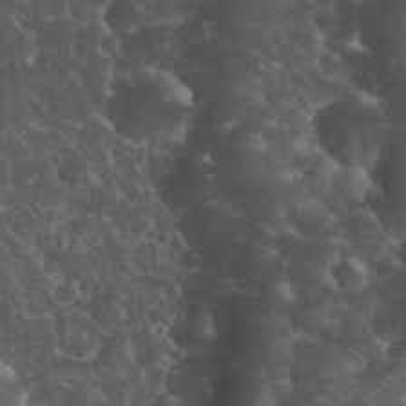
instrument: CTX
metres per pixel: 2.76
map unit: eHh
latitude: 33.9906
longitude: -65.0647
